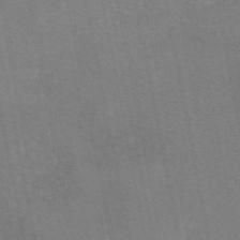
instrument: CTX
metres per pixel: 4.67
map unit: eAb
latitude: 47.1970
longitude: 105.2754
